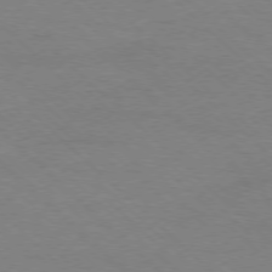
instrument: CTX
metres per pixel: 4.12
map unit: Ap
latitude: -77.7667
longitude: -86.4601
